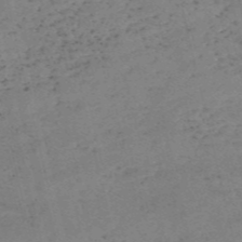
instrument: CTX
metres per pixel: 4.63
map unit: eHh
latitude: -55.2565
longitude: -91.2348
